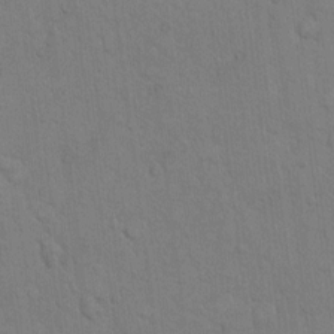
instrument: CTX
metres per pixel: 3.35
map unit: Hto
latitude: 8.5924
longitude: -61.0647
